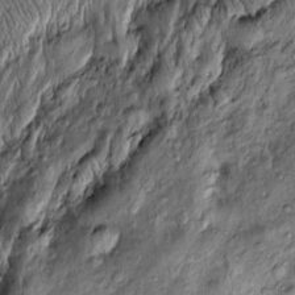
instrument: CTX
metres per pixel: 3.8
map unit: Htu
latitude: -4.5007
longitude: 158.9542
